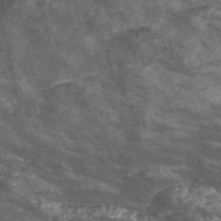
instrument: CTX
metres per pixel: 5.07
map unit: Nve
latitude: -57.2754
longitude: 54.2362
